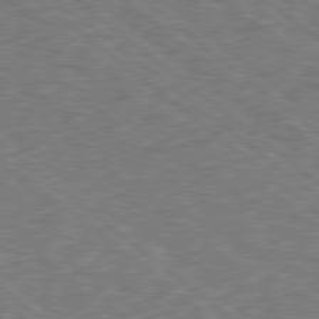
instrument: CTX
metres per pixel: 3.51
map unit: Hpe
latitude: 78.5924
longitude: -170.4412
